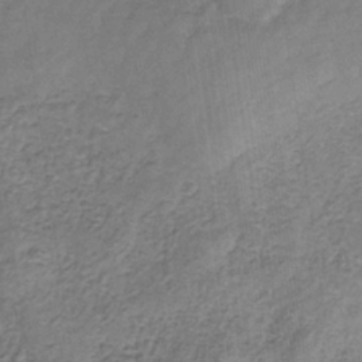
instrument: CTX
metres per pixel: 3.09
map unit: HNb
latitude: -32.1228
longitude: 59.6532
